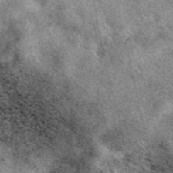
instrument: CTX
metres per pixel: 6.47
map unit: eAb
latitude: 39.8016
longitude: 109.6722
